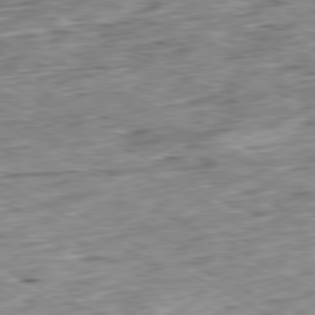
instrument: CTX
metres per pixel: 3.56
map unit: Ap
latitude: -80.5385
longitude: -84.0444
